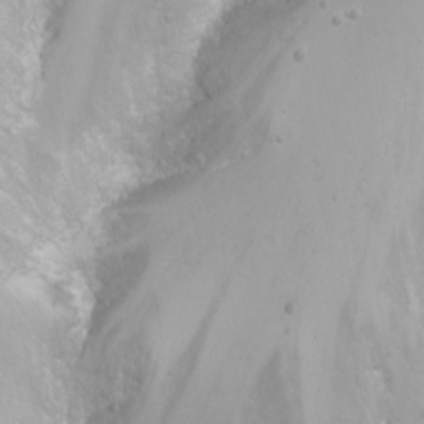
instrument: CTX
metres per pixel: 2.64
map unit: Nhu
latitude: -8.1606
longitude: -73.4237
